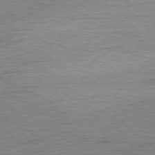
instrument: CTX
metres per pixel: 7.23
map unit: Ap
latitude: -80.2173
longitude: -83.2537
